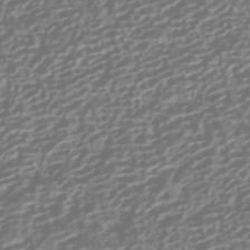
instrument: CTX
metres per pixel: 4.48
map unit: HNhu
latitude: -42.5195
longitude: 106.4062
